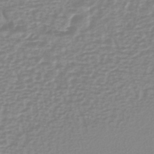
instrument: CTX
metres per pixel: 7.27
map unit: lHb
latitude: -40.3495
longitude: 64.8408
